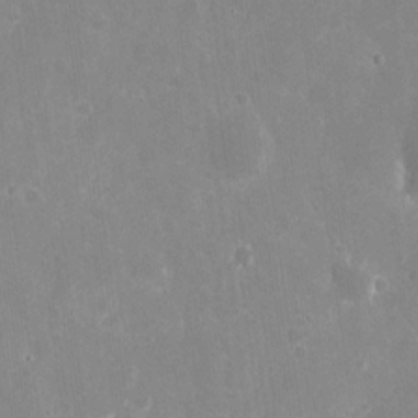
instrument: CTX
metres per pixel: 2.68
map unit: eHh
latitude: 8.4412
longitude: -70.6868
